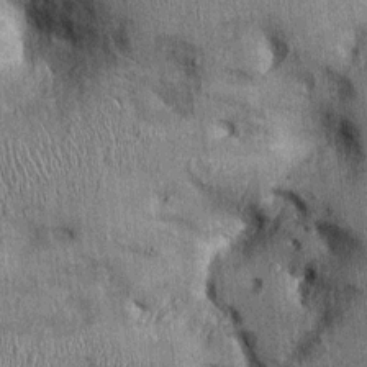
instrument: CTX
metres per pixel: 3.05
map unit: Ht
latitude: -0.0094
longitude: -13.2915
